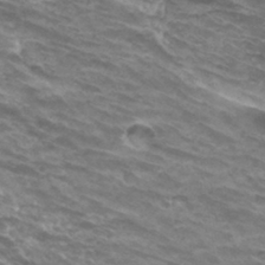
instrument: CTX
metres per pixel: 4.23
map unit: Hto
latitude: 33.0270
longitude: -42.5357
